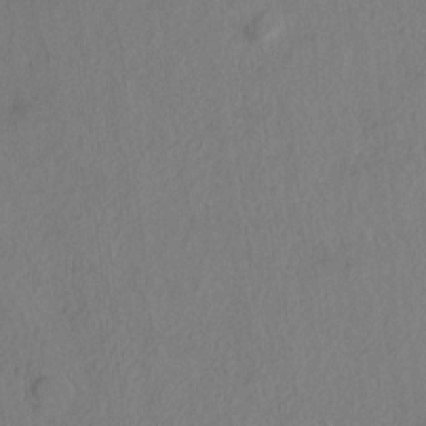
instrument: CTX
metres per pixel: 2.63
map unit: lAvf
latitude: 9.2159
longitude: 165.8612
